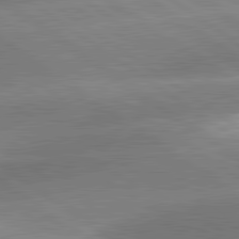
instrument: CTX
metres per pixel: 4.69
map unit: lApd
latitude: 81.4048
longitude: -157.3292
